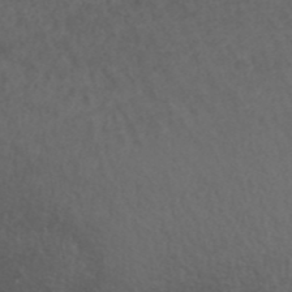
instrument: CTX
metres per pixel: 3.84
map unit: ANa
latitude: 42.9325
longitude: 28.3117
